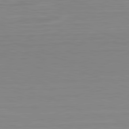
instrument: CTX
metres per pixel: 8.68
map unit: Hpe
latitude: -82.8030
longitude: 7.5777
